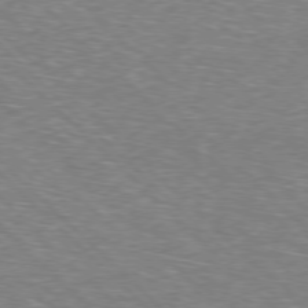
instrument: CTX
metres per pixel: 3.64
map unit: Hpe
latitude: -77.9745
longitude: 16.1228
